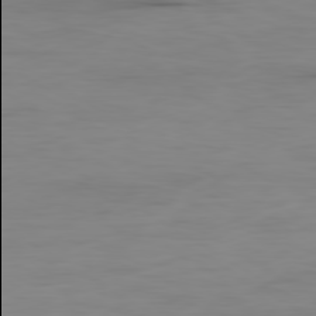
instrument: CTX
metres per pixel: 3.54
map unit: Ap
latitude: -79.4832
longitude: -77.9906
